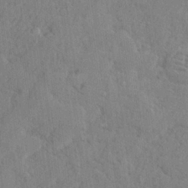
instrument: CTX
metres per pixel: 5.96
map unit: lHvf
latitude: 24.7057
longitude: 143.0864
